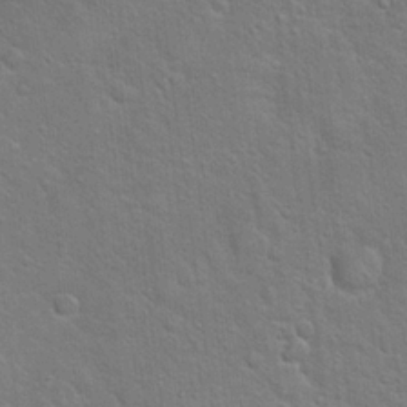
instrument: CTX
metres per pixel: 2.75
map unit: Hto
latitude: 19.8961
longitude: -51.2537
